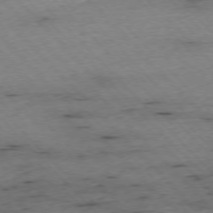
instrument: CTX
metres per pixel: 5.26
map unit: Ap
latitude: -76.3495
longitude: -89.1404
